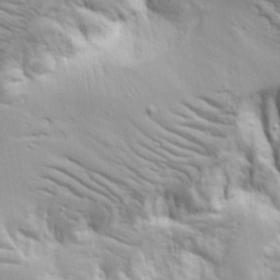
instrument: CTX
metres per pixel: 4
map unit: lAvf
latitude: 16.4601
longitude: -125.8016
